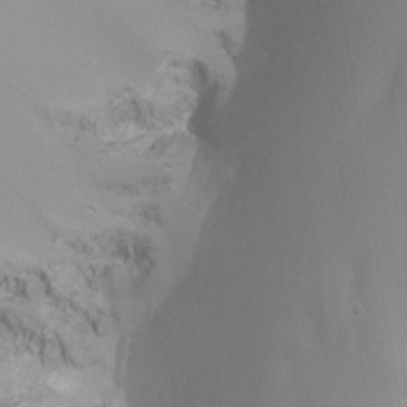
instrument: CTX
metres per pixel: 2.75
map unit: Nhu
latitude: -12.2551
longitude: -67.6316
